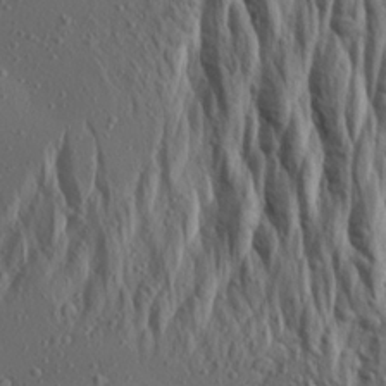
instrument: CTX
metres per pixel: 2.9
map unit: Aa
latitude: 23.4993
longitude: -144.0255
